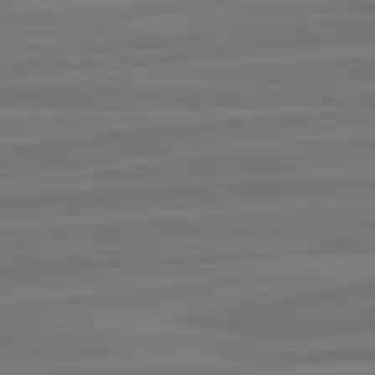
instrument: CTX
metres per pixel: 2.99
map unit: lApd
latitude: 82.4223
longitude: -174.4790
